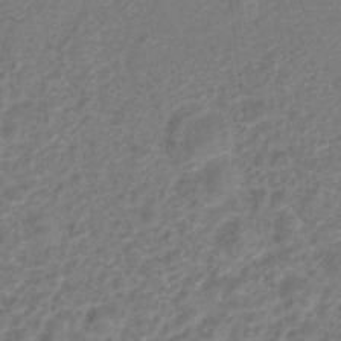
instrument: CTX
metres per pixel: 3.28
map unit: Hto
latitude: 6.8002
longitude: -31.4994
